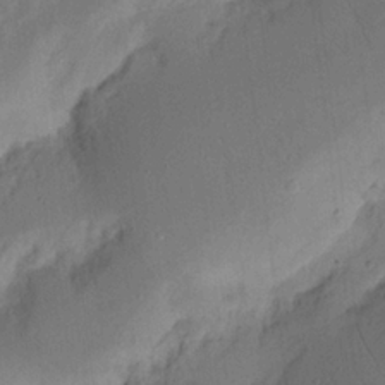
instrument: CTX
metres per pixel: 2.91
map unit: Nhu
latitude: 15.5560
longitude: -75.3482
